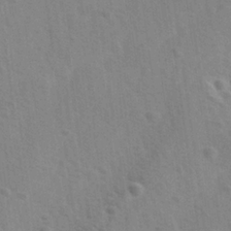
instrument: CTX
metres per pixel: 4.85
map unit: Ave
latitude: 0.1011
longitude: -113.2726
